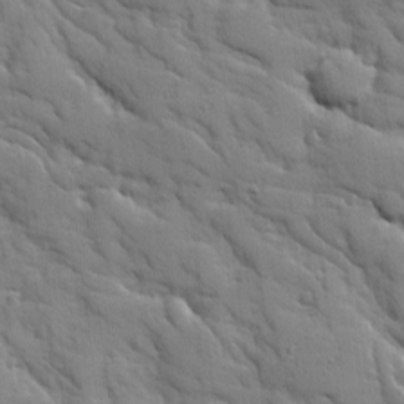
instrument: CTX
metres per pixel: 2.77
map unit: Ave
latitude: 9.3482
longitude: -102.8758
